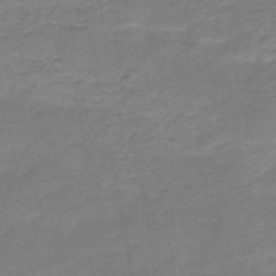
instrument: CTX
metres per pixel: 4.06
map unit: HNb
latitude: -49.5210
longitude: -39.5560
